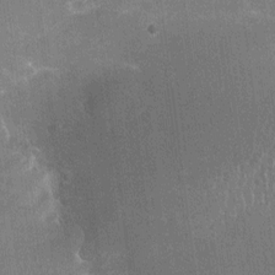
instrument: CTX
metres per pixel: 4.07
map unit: Nhu
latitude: -16.3118
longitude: -58.2334
